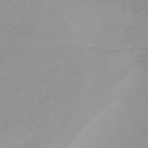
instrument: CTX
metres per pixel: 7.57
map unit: lHb
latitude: -40.6140
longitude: 72.0850
